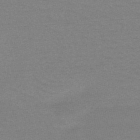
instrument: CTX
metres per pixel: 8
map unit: HNb
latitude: -52.4440
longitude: -43.4049
